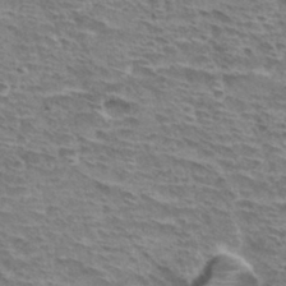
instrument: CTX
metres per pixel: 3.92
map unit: Hto
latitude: 33.0458
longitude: -44.8191
